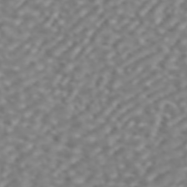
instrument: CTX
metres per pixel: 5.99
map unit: ANa
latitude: 44.2711
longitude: 22.1228
